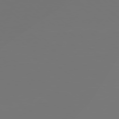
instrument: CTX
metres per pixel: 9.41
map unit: Hpe
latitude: 78.0255
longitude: -142.4412
